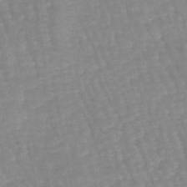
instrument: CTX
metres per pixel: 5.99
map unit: eHb
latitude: -45.4454
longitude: 80.0283
